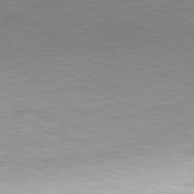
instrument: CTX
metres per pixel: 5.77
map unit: Hpe
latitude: -82.1795
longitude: 14.7652
